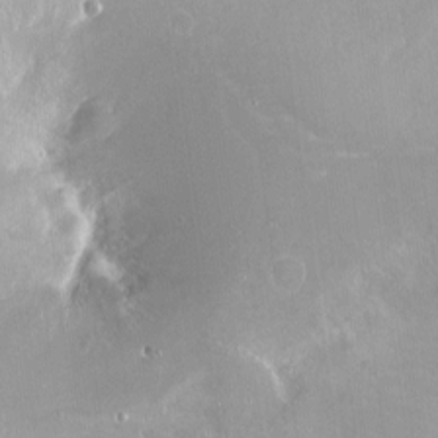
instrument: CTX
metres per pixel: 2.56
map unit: Ht
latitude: -14.5763
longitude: -40.8757
